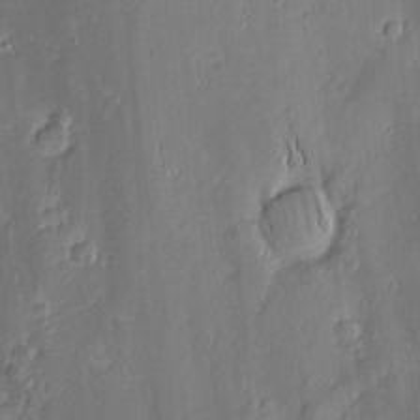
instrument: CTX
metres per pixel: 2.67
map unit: Nhu
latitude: -5.3320
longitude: -152.1011
